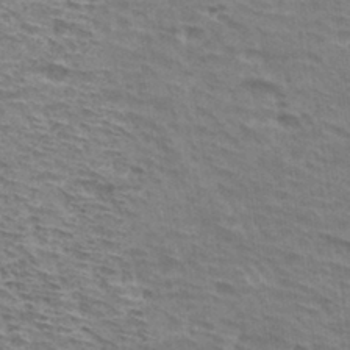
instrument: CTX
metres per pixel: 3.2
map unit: Hto
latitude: 33.1781
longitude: -44.4412
